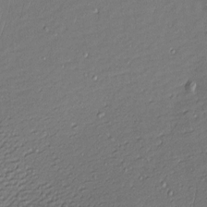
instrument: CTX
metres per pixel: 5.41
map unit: Aa
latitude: 8.7057
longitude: -131.7450
